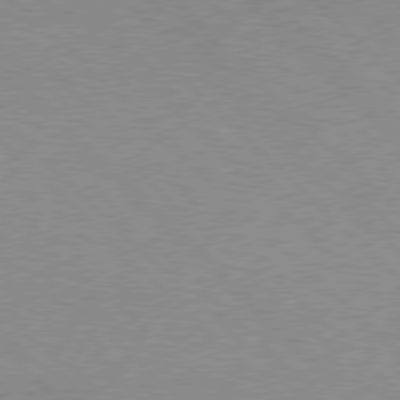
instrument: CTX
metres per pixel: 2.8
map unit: Hpe
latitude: 76.9891
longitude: -153.4427
